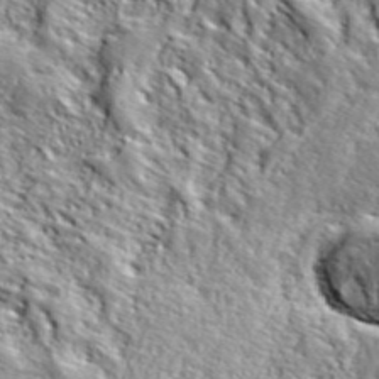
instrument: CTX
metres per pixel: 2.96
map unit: lHvf
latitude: 39.0080
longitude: -87.2348
